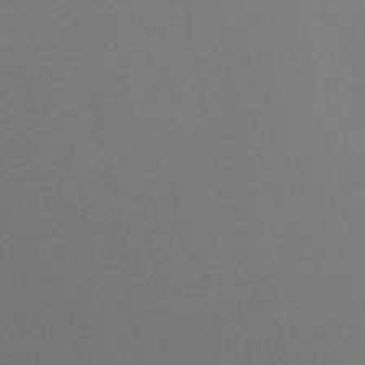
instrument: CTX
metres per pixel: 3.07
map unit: HNb
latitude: -47.7099
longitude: 58.3117
